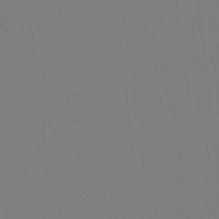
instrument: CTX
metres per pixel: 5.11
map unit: Htu
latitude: -12.5574
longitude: -70.3089
